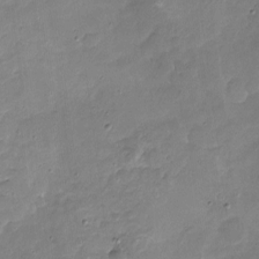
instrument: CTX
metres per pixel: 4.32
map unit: Nhu
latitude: -17.4644
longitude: -57.3103
